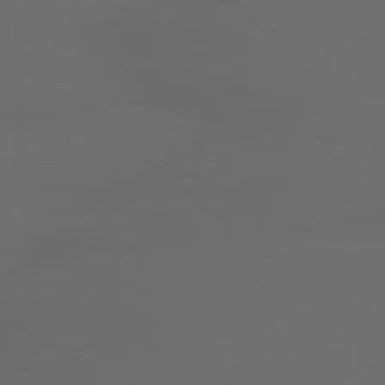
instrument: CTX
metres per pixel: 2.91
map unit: lApd
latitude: 79.1403
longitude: -167.0458
